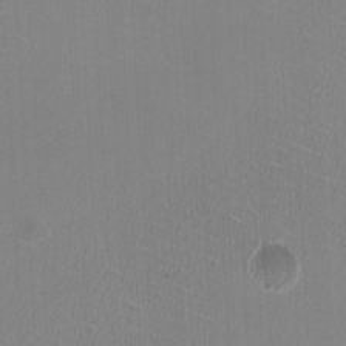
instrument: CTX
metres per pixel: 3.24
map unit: HNhu
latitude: -1.6344
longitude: -1.6127
